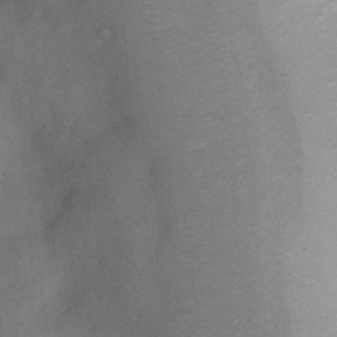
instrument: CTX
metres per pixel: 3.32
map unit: Nhu
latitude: 8.8947
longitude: -23.1403
